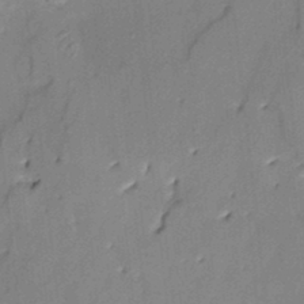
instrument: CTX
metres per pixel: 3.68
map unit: HNhu
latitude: 14.2712
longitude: 10.5007
